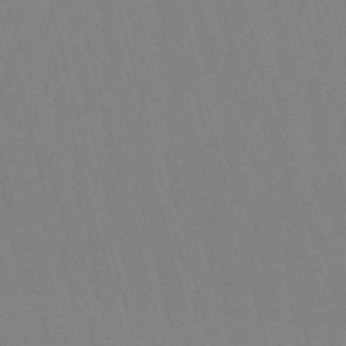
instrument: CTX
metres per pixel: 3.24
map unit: eHb
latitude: -50.6329
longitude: 75.5022
